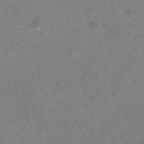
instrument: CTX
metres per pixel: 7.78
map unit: HNhu
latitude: -2.5762
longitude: -0.7435
